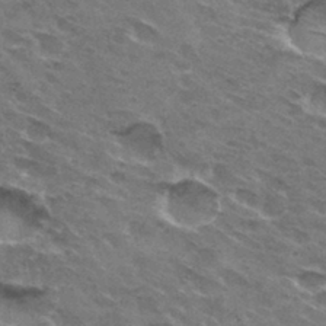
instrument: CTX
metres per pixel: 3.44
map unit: Hto
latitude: 32.0444
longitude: -45.0269
